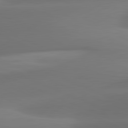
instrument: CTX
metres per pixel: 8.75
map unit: lApd
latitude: 81.7072
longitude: -161.0458
